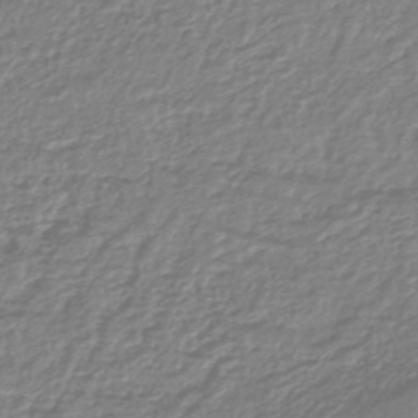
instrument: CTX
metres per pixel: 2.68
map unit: lHb
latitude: -41.7855
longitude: 69.6343
